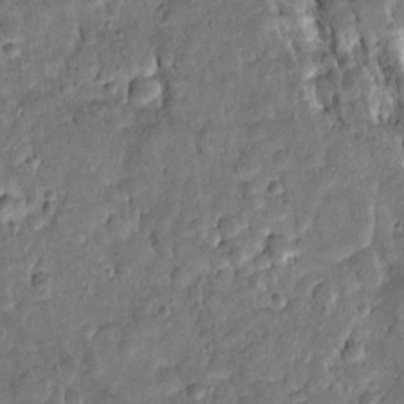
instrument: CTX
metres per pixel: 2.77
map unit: Htu
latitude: -1.3699
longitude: 148.9731
